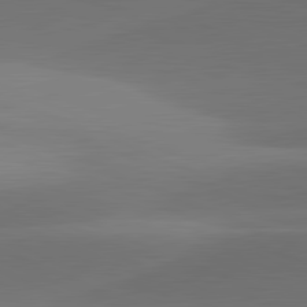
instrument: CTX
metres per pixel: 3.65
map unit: lApd
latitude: 81.6694
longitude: 129.8989
